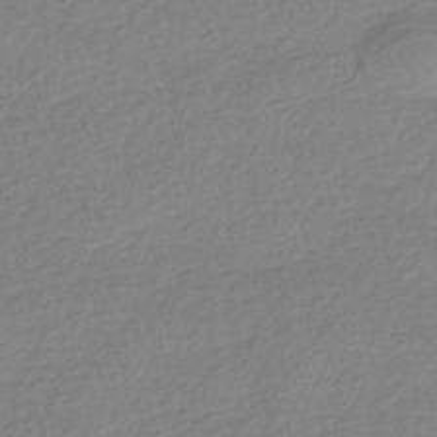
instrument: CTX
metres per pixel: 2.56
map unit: HNhu
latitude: -42.8974
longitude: 97.7289
